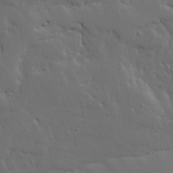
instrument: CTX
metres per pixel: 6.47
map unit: Ave
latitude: 15.6883
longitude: -139.3859
